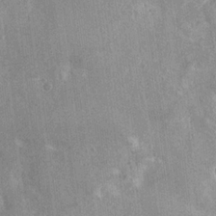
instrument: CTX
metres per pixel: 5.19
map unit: Ht
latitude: 2.9891
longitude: -19.1403
